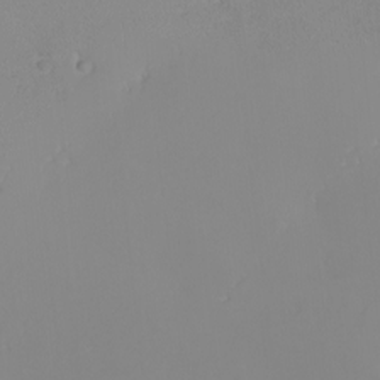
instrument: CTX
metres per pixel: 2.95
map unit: Nhu
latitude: -7.2565
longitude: -89.8206
